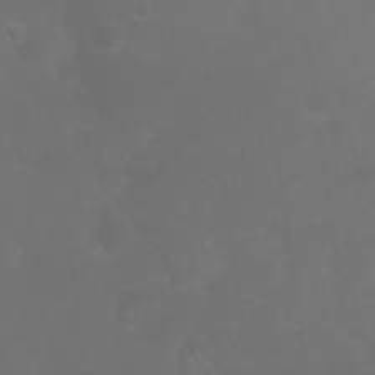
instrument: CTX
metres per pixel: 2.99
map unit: Nhu
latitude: 27.3671
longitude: -64.9892
